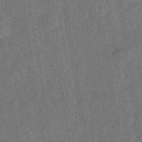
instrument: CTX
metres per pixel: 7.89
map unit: eHb
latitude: -34.8219
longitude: 80.7274
